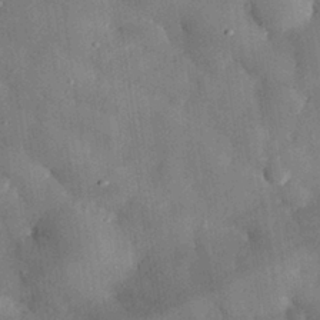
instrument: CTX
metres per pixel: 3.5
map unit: eHh
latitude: 30.3468
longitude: -76.1766
